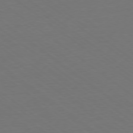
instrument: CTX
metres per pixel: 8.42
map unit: Ap
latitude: -79.0108
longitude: -55.8394
